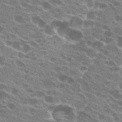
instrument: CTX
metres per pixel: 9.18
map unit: Hto
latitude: 24.0444
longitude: -38.7624
